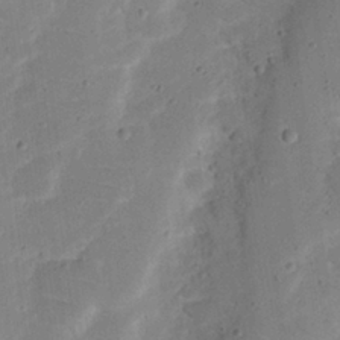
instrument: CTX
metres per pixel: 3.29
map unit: Nhu
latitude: 25.0836
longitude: -72.8758
